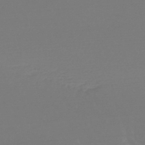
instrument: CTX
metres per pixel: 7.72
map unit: lHb
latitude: -46.2172
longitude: 63.6722
